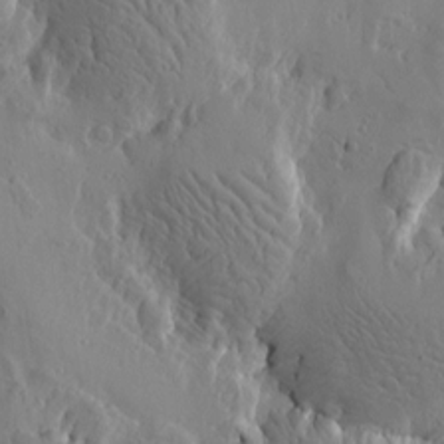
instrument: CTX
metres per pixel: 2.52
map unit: Htu
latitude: -1.7100
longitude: -177.1781
